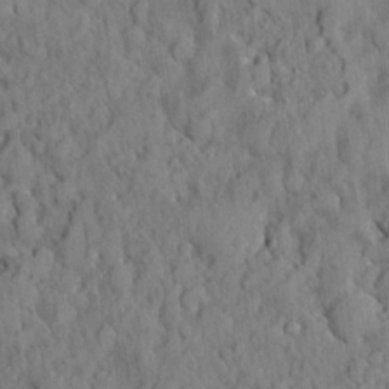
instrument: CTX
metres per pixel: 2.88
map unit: eHh
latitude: 7.3860
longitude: -75.6883
